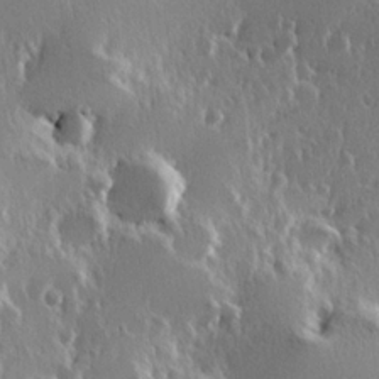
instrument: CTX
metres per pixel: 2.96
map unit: Hve
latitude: 23.1970
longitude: 146.3117
